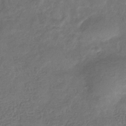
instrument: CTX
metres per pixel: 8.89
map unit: eHb
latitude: -35.4265
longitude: 81.6722
